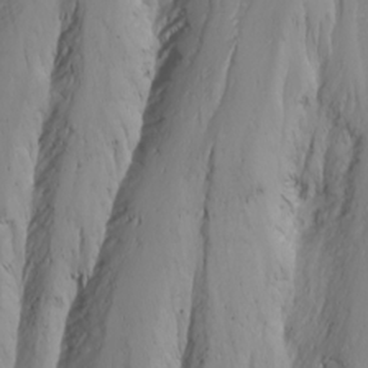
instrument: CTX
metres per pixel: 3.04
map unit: Nhu
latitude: -4.7274
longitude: -87.1781
